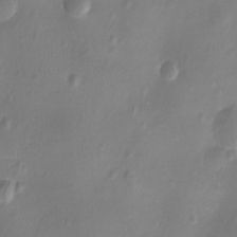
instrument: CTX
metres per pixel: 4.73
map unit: Nhu
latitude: -11.0675
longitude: -35.9150
